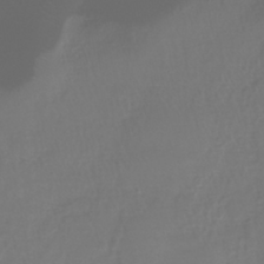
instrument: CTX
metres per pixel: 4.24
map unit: eHh
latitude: -39.4832
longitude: -27.4427
